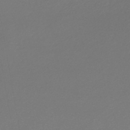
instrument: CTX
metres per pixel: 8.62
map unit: lHb
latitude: -45.3510
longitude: 62.0850
